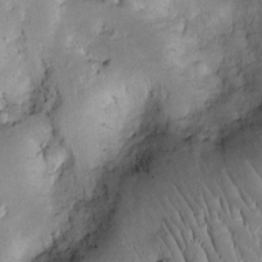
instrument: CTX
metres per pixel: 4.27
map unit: Htu
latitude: -0.8597
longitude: 149.4833
